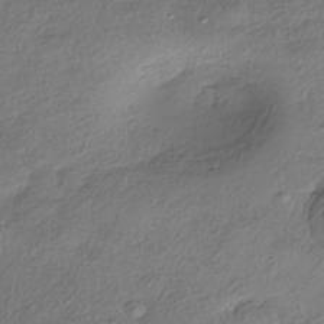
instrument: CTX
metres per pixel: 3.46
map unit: eHh
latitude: -41.5210
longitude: 121.1242
